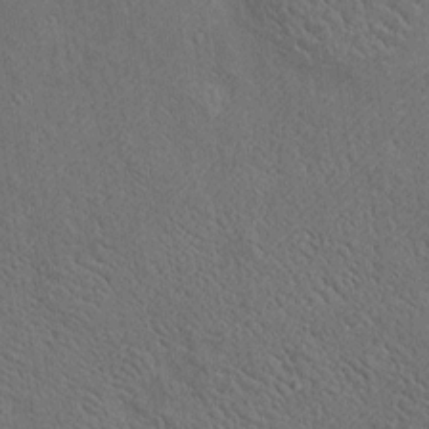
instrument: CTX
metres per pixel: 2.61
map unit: Htu
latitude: -7.2376
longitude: 155.6911
